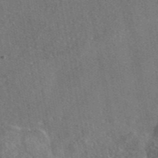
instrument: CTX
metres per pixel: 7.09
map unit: eAb
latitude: 45.7638
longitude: 113.2754
